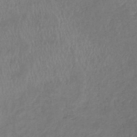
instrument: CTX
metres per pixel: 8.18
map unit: eHb
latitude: -39.5966
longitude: 76.1984
